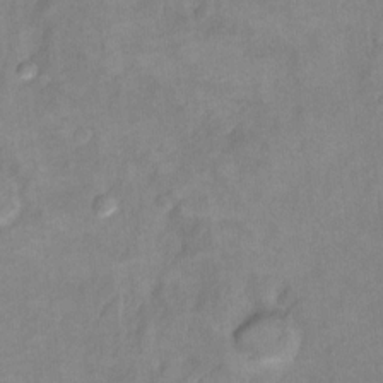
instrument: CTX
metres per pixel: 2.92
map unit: Hto
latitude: 7.3860
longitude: -36.1767
